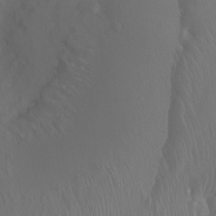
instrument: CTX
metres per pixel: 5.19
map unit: Ht
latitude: -2.5195
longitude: -18.1955
